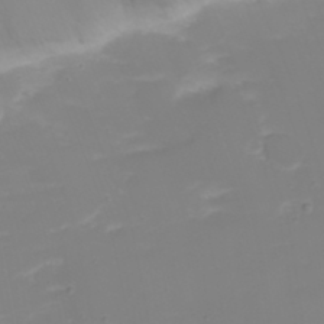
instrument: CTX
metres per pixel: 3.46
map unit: eHh
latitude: 22.1011
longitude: -64.8758
